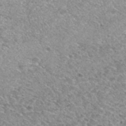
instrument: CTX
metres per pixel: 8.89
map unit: Nhu
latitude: 30.5735
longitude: -48.6113
